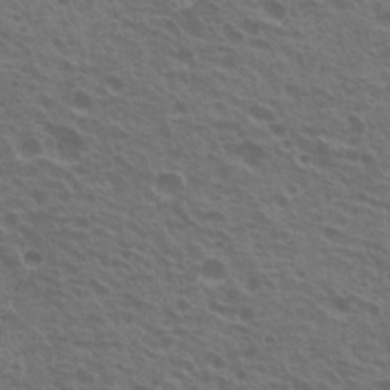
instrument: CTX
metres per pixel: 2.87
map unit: Nhu
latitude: 20.5546
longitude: -31.0459
